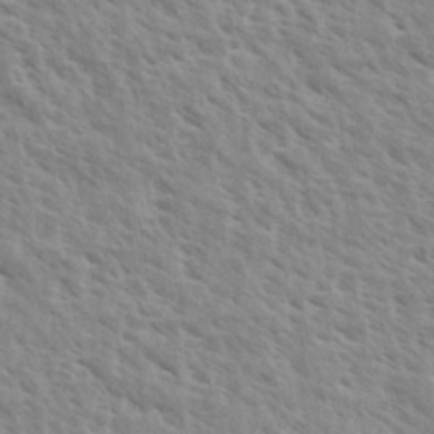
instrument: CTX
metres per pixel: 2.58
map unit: eHh
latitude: 33.8772
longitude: -140.8002
